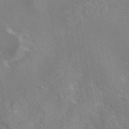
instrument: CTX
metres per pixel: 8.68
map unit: eAb
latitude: 45.4048
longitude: 109.1809
